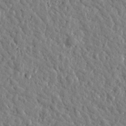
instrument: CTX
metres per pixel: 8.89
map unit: Htu
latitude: 0.8758
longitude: -178.9703
